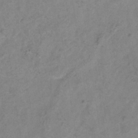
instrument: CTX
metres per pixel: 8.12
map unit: Hve
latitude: -33.8423
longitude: 89.7666
